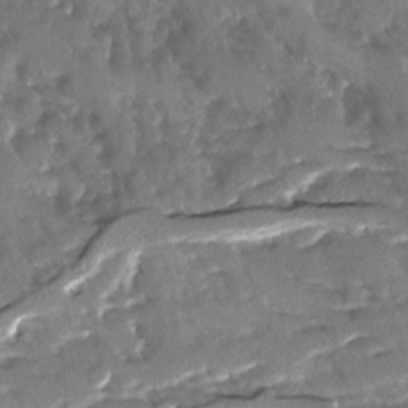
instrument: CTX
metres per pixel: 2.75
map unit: Ave
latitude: -11.5588
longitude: -119.2726
